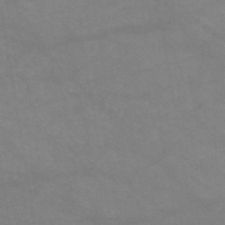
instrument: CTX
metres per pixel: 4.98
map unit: HNb
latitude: -45.7856
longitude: -37.0837
